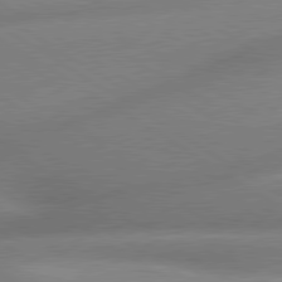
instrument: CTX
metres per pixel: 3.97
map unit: lApd
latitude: 80.0822
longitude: -162.3468
